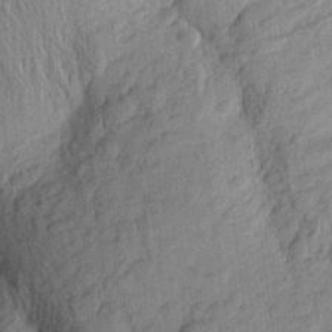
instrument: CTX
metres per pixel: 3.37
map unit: Aa
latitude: 25.0080
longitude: -149.1403
